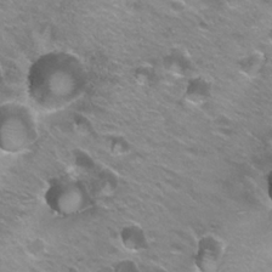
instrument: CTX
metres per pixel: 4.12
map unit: Hto
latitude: 22.1956
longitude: -32.3656
